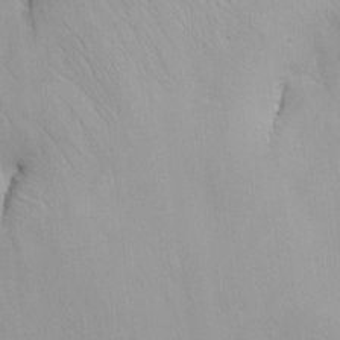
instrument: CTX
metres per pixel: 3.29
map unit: Nhe
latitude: -2.4817
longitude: -59.0081
